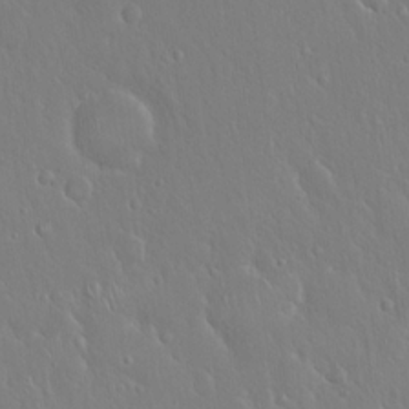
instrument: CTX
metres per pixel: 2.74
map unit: Hto
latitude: 18.4223
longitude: -57.6504
